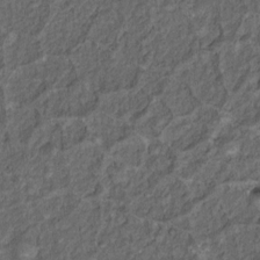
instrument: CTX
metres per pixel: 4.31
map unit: Nhu
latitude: 11.1025
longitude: -27.0648
